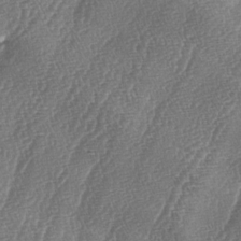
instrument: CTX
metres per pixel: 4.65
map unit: lAa
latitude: -5.0675
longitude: -129.3859
